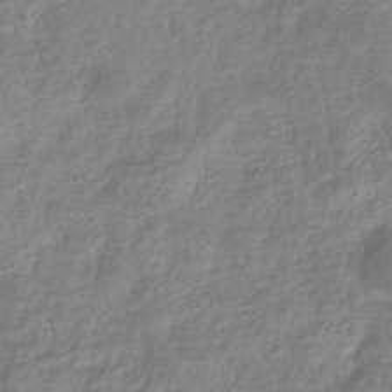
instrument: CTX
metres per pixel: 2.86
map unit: eHb
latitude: -38.1039
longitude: 81.1053
